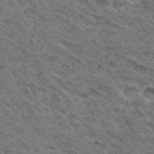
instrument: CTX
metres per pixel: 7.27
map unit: Hto
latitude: 32.1578
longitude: -47.6694
